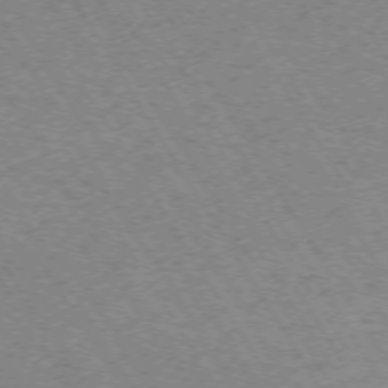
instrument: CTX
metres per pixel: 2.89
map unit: Hpe
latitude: -74.0283
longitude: 2.5573
